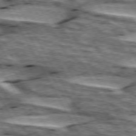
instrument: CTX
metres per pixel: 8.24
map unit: lApd
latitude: 74.2900
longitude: -55.8016
